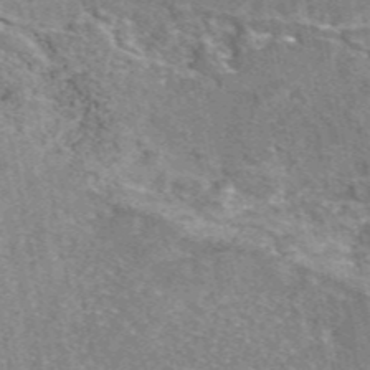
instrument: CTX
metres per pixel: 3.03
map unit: eAb
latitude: 47.5938
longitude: 103.3132
